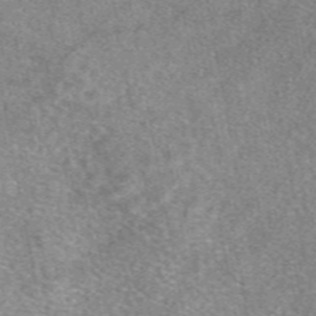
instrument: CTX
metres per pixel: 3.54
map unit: eAb
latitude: 48.0255
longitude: 112.0094
